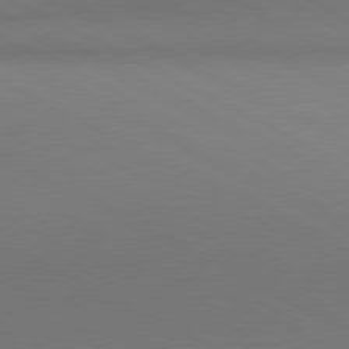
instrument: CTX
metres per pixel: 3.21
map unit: lApd
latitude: 81.1403
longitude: 145.8989
